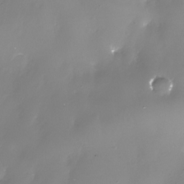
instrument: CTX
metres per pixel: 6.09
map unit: Nhe
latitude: -33.6911
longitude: -88.7813
